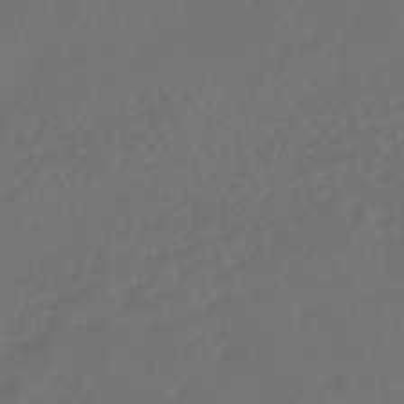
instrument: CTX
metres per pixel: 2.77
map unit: HNhu
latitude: -47.5966
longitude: 97.7289
